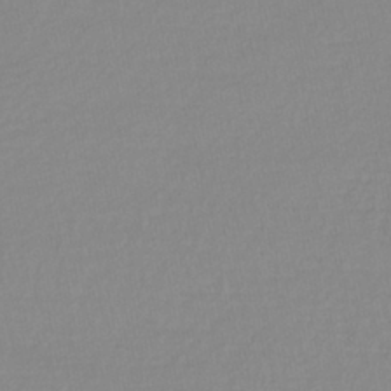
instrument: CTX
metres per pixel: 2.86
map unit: lHb
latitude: -40.6518
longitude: 65.0109
